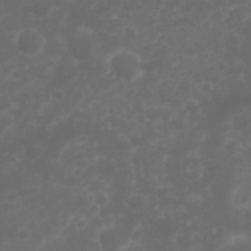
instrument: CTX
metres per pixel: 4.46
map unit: Nhu
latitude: 23.6127
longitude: -60.2522
